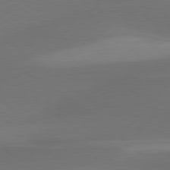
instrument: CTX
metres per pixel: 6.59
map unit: lApd
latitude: 79.6505
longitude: -89.8962
